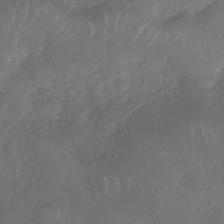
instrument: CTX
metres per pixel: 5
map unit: Nhu
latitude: -29.9178
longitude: -63.2537
